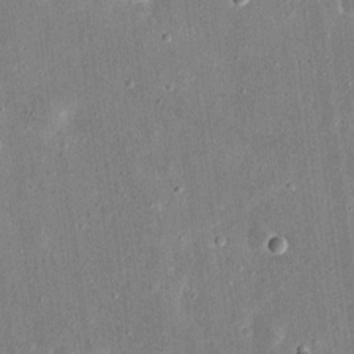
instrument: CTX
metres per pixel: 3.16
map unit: eHh
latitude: 17.2915
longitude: -70.7813
